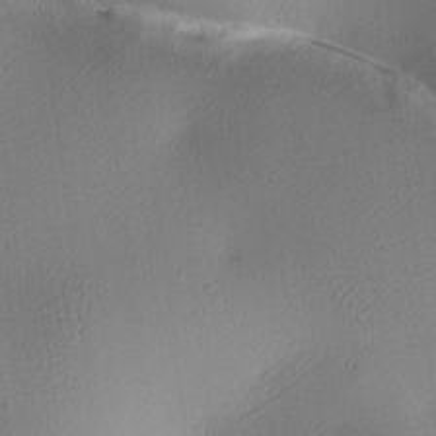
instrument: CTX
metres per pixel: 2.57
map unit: lAa
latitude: 3.1592
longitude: -115.8772
